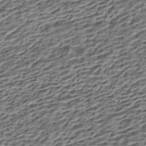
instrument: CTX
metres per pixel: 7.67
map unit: HNhu
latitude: -42.7085
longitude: 106.0850
